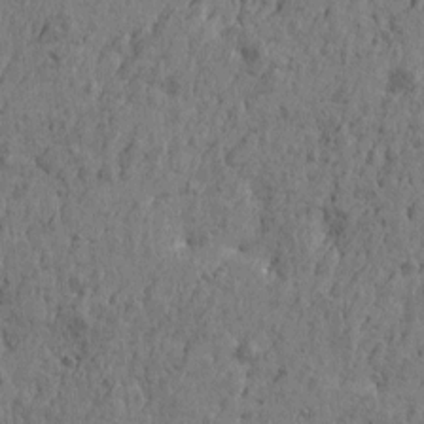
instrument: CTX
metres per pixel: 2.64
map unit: Htu
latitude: -5.6155
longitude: 179.7288
